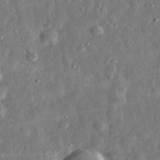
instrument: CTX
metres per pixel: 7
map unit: eHh
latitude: 32.3467
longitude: -75.1781
